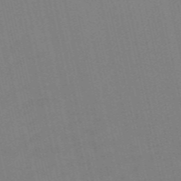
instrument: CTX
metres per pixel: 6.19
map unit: Nve
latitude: -57.8611
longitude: 50.8030
